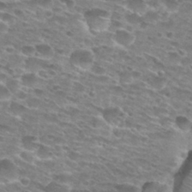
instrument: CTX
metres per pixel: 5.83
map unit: Hto
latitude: 28.4790
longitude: -47.6883
